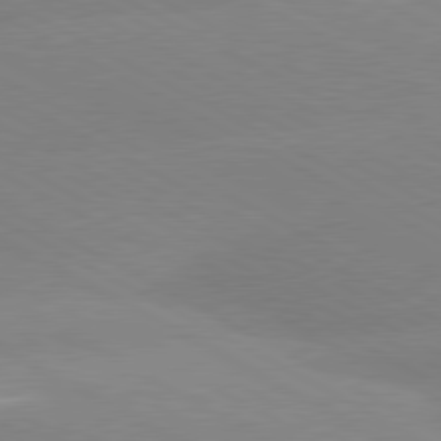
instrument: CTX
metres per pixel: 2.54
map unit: lApd
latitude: 80.3656
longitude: -154.1767
